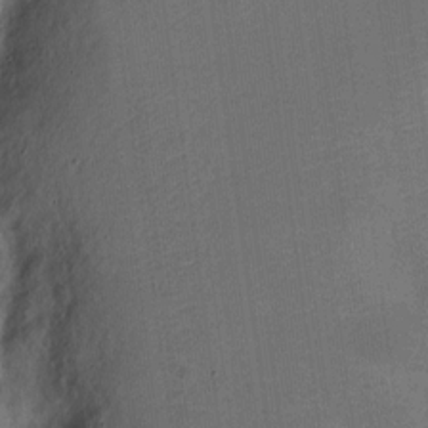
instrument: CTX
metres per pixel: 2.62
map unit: Nve
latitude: -25.3887
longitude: 106.7086
